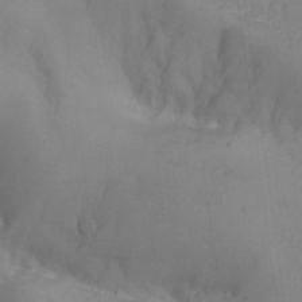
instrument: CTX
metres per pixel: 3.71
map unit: eHh
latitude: 26.2523
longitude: -64.8758
